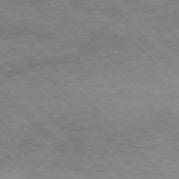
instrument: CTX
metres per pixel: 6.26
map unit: Hpe
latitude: -77.1242
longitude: 12.4062
